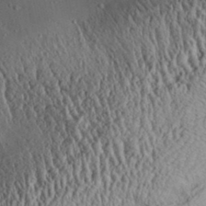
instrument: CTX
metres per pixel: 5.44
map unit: Aa
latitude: 31.9151
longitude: -134.4790
